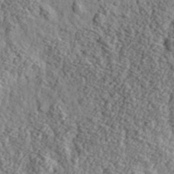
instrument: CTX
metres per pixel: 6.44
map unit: eHh
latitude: 35.6882
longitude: -80.2333
